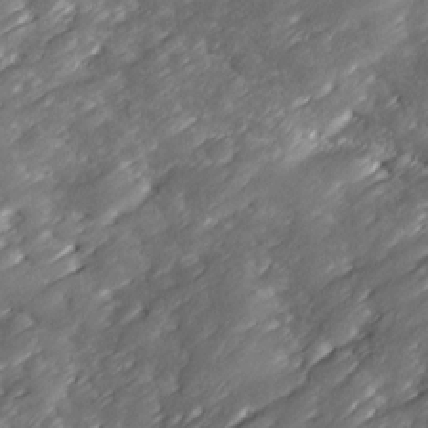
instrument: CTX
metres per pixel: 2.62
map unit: Ave
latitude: 16.9136
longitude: -136.1200
